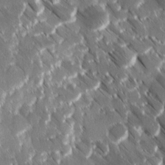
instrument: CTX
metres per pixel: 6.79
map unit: Ave
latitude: 9.1781
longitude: -104.4034
